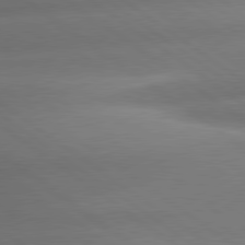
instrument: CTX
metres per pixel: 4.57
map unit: lApd
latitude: 79.7828
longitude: -167.8394
